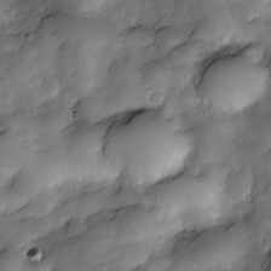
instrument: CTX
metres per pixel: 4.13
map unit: Nve
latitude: -26.9919
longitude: -148.4979
